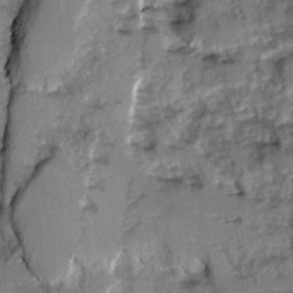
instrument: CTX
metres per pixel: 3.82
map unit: Ave
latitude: 0.6868
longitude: -110.2145
